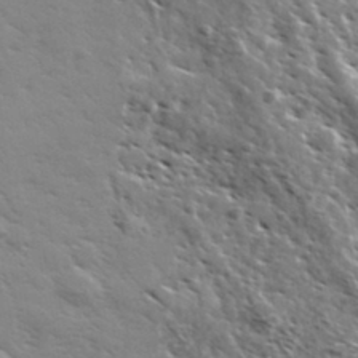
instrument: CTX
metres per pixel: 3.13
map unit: Ave
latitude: 37.1026
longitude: -109.1025
